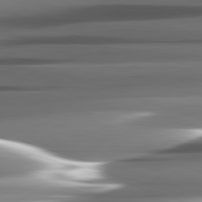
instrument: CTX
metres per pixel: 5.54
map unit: lApd
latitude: 82.3089
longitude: -141.1025
